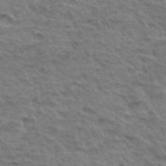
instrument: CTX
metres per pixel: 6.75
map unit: Hto
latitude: 35.3670
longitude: -44.1011
